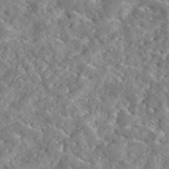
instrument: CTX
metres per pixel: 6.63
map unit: eAb
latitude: 45.1025
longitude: 128.7841
